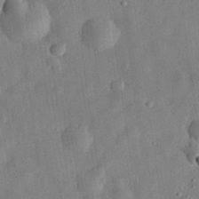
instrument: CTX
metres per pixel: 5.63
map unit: eHh
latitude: 30.9514
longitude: -75.9339
